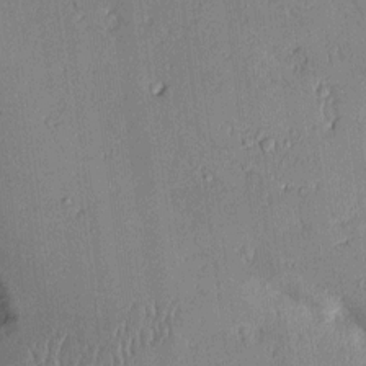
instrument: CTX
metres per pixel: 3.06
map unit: Aa
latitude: 11.1592
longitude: -128.1956
